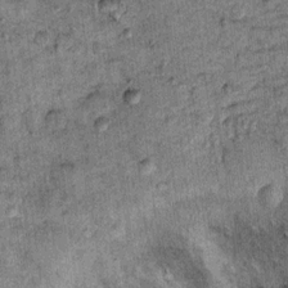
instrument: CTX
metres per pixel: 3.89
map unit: Ht
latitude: 11.4804
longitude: -37.4804
